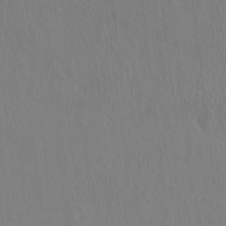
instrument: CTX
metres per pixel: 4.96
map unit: eHh
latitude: -2.6896
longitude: 19.4076
